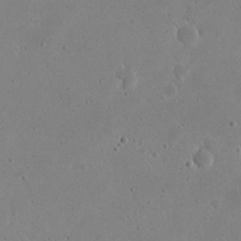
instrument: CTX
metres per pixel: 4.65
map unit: eHh
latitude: 21.2348
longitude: -68.6491
